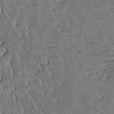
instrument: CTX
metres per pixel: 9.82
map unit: Aa
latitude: 12.5924
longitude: -127.1970
